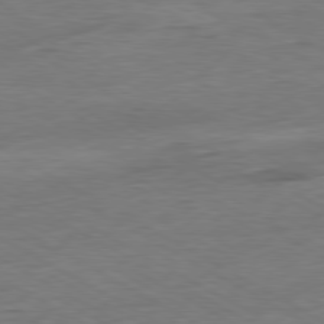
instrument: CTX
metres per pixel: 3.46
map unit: Ap
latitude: -80.9542
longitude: -78.1578
